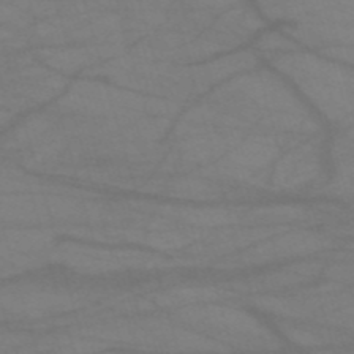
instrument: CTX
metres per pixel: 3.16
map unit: HNb
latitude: -53.5966
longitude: -49.8205
